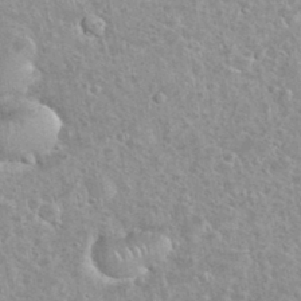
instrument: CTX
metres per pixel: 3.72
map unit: eHh
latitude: 35.5749
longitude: -60.3656
